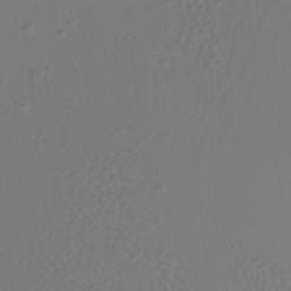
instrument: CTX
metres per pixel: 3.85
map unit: Nhu
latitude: -5.8800
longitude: -96.2522
